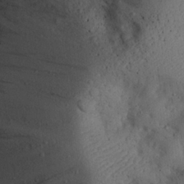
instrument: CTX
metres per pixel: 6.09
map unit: eHh
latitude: 24.7435
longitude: -70.6112
